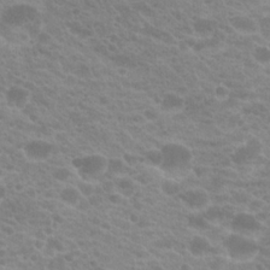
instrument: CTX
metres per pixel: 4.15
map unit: Hto
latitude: 20.5735
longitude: -37.0459
